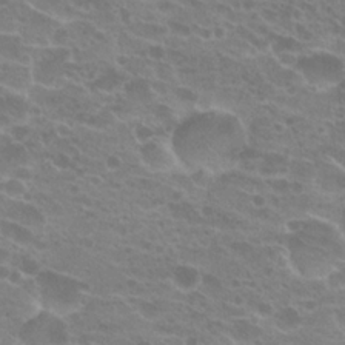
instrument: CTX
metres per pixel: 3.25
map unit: Hto
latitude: 21.6505
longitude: -40.5356
